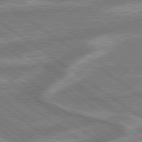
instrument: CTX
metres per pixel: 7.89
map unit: lApd
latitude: 79.3293
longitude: -171.3482
